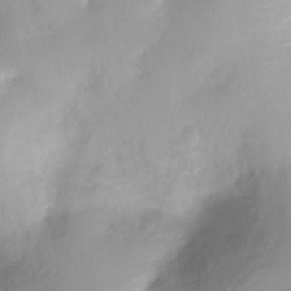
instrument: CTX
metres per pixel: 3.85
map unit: Ht
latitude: -6.4440
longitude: -30.4223
